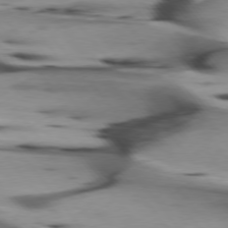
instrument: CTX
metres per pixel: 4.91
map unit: lApd
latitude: 75.6316
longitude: -65.5938
